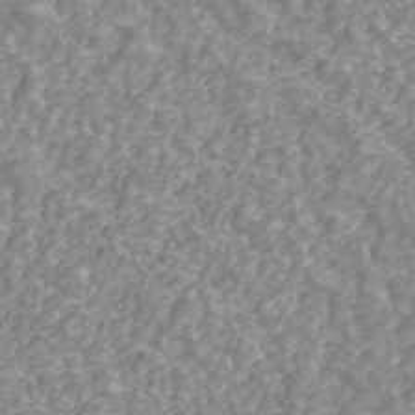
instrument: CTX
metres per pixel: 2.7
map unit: ANa
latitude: 42.9325
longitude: 26.6518
